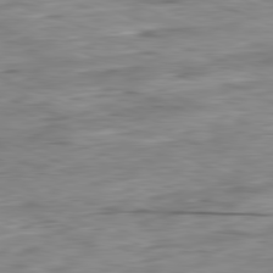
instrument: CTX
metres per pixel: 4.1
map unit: Ap
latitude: -82.0283
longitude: -71.3104
